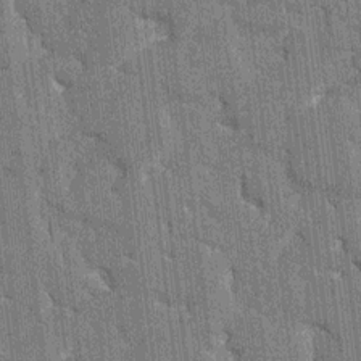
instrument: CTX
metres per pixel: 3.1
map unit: HNhu
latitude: 7.2915
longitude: -5.9717
